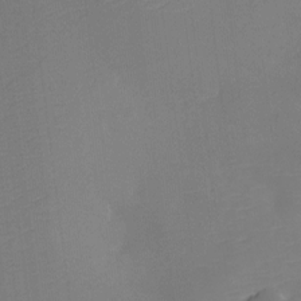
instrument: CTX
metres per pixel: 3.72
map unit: Ht
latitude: -11.9178
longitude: -23.4804
